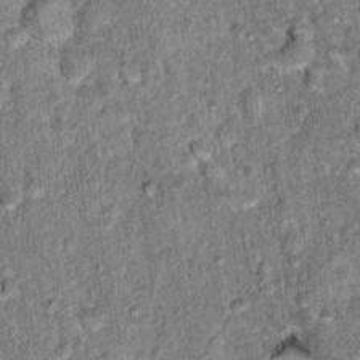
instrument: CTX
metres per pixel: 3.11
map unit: Hto
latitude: 15.0648
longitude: -34.7813
